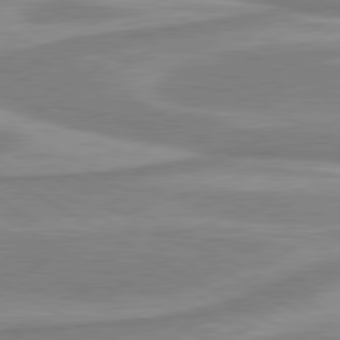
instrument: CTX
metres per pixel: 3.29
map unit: lApd
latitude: 80.5168
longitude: -173.0647
